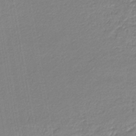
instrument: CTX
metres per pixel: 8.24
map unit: lHb
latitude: -44.1984
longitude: 61.6344
